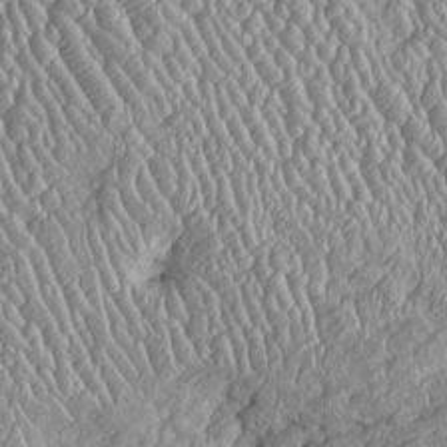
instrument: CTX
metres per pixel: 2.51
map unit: Htu
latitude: -6.1228
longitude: 157.0486
